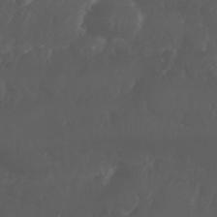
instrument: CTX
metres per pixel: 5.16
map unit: Nhu
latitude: 26.4034
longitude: -64.2522
